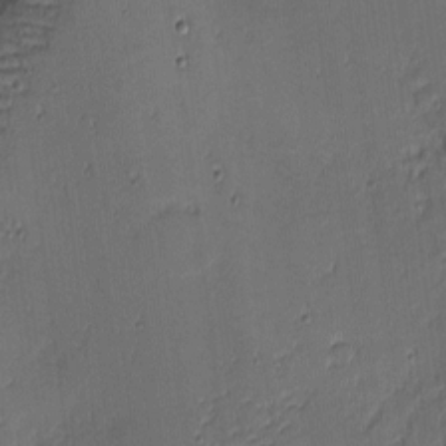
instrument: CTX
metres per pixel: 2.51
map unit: eHh
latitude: -3.7288
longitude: -83.0647
